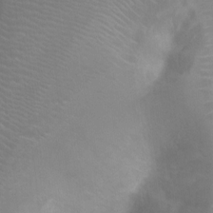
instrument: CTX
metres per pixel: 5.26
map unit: Ht
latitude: -4.7085
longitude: -28.6301
